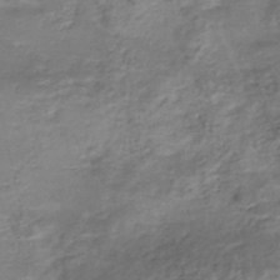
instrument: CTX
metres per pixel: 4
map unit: Nhe
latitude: -48.2551
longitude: -171.6127
